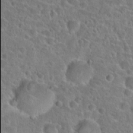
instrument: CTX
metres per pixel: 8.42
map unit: Hto
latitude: 23.4993
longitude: -45.9906
